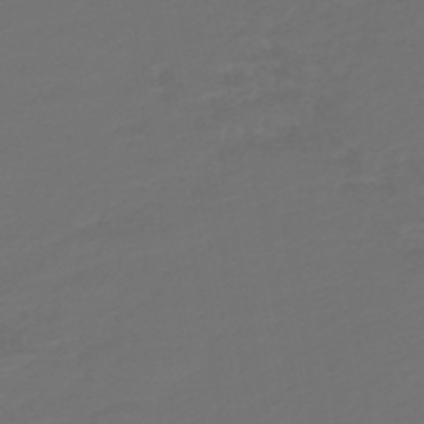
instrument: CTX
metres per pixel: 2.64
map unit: HNb
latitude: -47.4643
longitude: 55.3510
